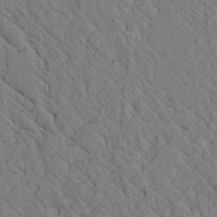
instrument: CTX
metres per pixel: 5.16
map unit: lAvf
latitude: 7.6316
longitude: 160.2551
